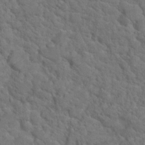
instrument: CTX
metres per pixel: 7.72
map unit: Hto
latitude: 18.9513
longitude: -34.9324
